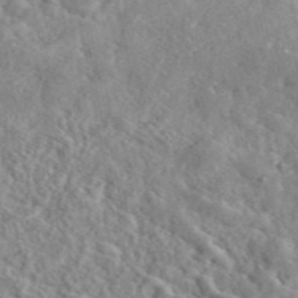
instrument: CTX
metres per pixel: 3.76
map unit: eAb
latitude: 45.7449
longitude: 128.1795
